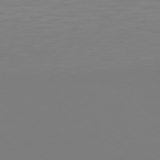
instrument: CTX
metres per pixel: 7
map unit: Hpe
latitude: 76.3845
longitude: -132.7813
